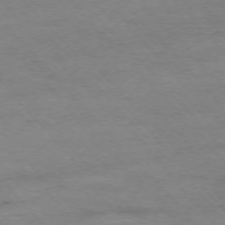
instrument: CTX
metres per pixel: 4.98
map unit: Ap
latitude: -75.8990
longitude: -87.5560
